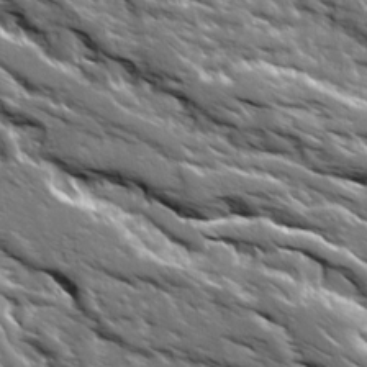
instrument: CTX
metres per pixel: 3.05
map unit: Ave
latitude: 19.4615
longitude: -135.1781
